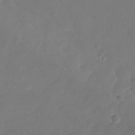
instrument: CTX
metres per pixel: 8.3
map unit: Nhu
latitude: -28.8786
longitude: -70.8947
